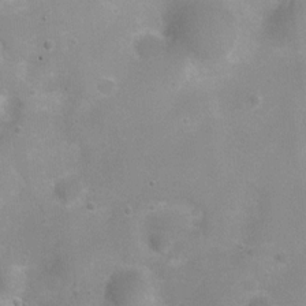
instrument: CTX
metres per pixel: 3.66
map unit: Ht
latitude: 4.6490
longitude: -20.4223
